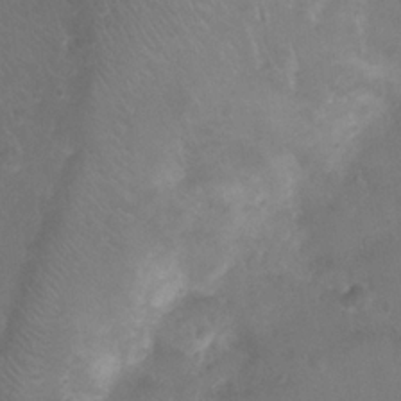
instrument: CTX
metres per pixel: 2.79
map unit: Ht
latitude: -3.5399
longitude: -18.8002
